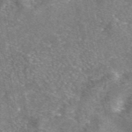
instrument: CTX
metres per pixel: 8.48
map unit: eAb
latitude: 46.6491
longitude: 103.0675
